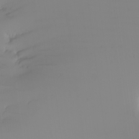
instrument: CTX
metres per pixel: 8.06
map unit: Nhu
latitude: -4.9352
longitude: -92.0255
